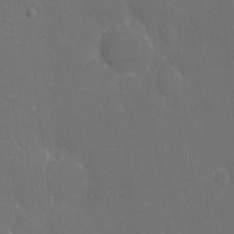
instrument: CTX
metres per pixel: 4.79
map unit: eHh
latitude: 5.6127
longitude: -69.1970
